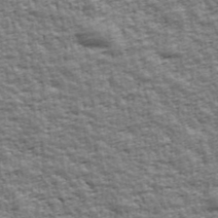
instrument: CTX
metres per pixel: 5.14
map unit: Ave
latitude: 43.0081
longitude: -112.7246
